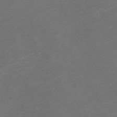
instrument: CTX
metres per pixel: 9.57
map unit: eHh
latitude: -1.3132
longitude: -78.8191
